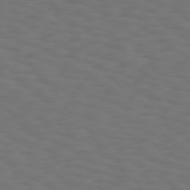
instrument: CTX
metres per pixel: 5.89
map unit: Hpe
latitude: 75.4426
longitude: -133.3293
